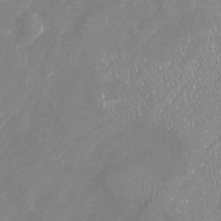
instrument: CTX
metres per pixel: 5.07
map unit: Nhu
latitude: -23.2376
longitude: -57.3103
